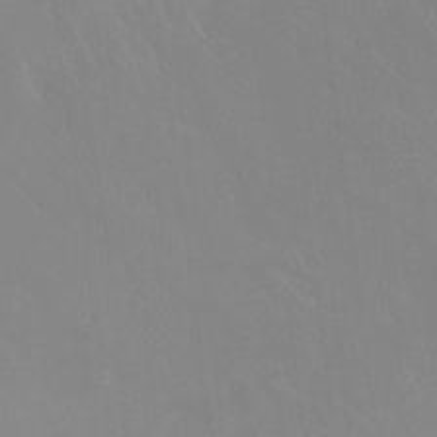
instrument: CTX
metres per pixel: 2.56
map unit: Ht
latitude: -8.6140
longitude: -34.1577
